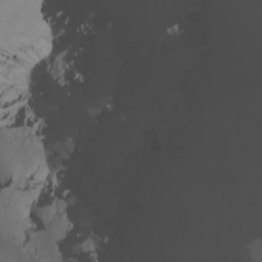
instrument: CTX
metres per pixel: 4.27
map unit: Nhu
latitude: -7.0486
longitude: -95.8206
